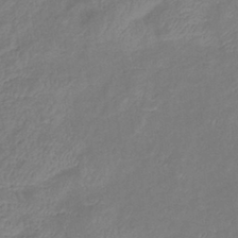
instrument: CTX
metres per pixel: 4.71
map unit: eHb
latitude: -38.6897
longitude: 75.9178
